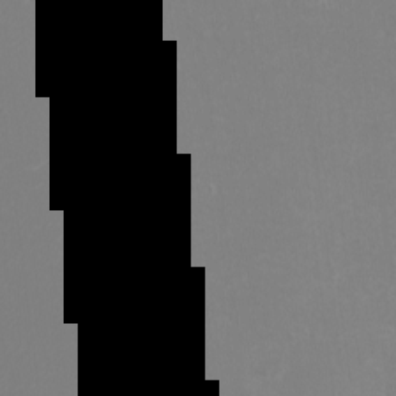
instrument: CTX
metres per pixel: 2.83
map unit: eHh
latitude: -3.0486
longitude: -75.0270
